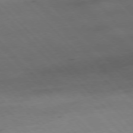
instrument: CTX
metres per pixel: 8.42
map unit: Hpe
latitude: -77.3132
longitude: 12.5385
